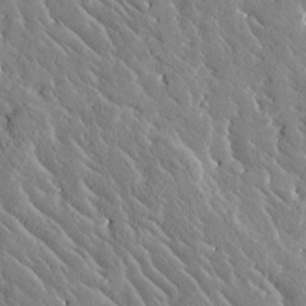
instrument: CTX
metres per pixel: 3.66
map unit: Htu
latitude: -0.8030
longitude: 175.5399
